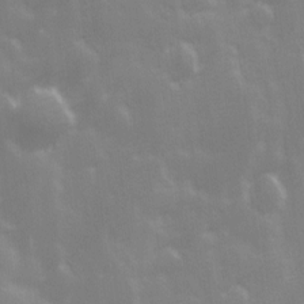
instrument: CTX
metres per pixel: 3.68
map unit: Ave
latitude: 13.2726
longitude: -104.2145
